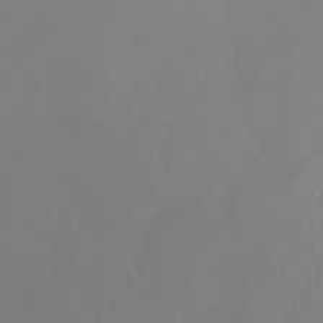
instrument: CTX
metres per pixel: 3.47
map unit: eHh
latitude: -7.6911
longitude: -69.2348
